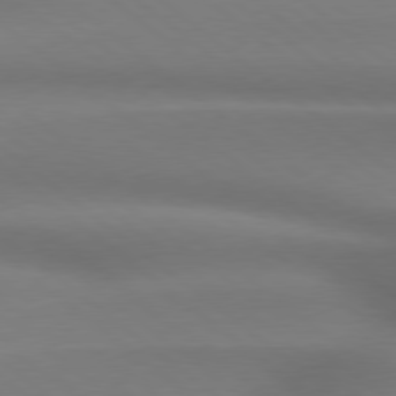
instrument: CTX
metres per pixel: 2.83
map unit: Hpe
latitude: 78.7813
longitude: -133.3671
